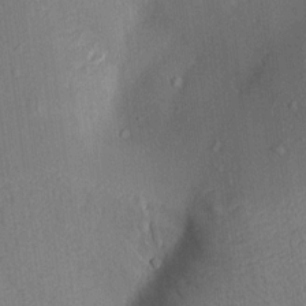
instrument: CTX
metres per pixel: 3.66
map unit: Aa
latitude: 15.1781
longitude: -147.7261
